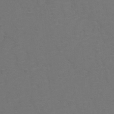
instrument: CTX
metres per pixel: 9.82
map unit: Hto
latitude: 5.9717
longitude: -30.9514
